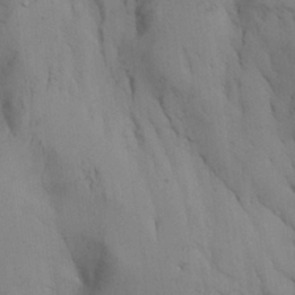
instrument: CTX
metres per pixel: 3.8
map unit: Aa
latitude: 26.4223
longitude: -131.9340
